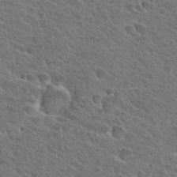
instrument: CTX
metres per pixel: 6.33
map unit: Hto
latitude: 26.2145
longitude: -40.8569
